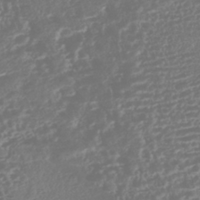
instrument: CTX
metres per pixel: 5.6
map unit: HNhu
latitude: -43.7855
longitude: 104.5007
